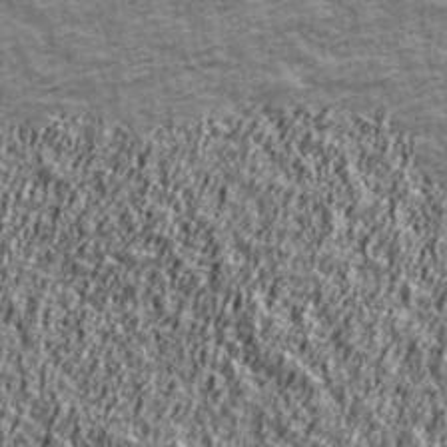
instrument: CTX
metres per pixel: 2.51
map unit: Ave
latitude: 42.2145
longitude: -112.3278
